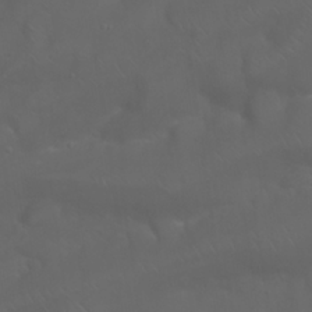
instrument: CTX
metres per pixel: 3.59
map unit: Nhu
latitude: 23.7827
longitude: -61.1592
